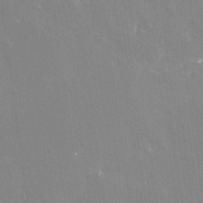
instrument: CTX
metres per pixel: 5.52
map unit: Nhe
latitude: -28.3117
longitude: -110.2712
